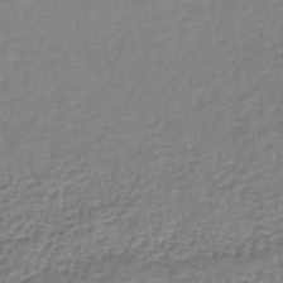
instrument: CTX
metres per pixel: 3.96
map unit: lHb
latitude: -42.5951
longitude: 72.2550
